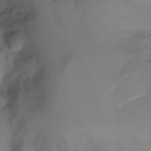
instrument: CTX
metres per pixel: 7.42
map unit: Ht
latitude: -10.7085
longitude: -28.9136
